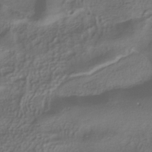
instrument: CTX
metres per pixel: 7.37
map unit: ANa
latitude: -37.6910
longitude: 94.8786
